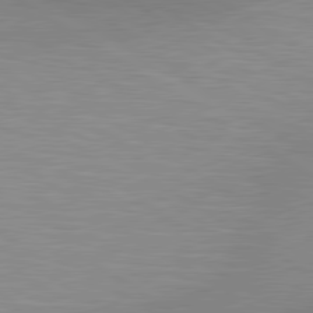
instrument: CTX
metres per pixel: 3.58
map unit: lApd
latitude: 80.4223
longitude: 131.5399
